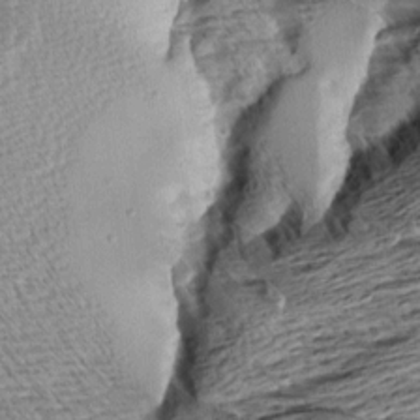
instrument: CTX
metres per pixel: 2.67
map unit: Aa
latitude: 8.5357
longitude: -138.7057
